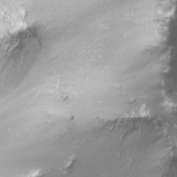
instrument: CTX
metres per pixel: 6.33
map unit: Nhu
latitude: -12.1039
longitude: -68.7246
